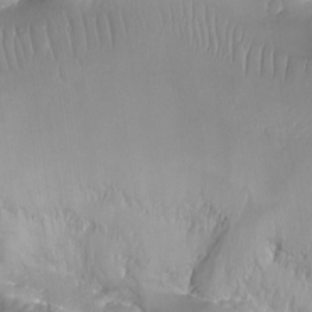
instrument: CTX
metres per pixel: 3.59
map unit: Nhu
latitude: -12.7463
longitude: -66.6112
